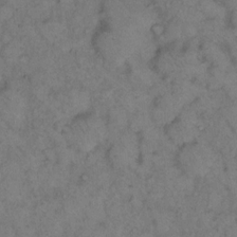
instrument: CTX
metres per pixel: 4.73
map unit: eHh
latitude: 15.9717
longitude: -63.4427
